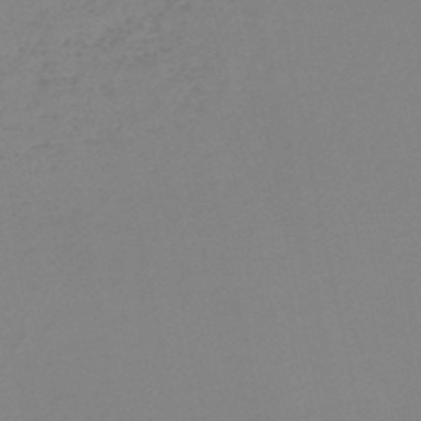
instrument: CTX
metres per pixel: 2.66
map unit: HNb
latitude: -50.9164
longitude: -54.1389
